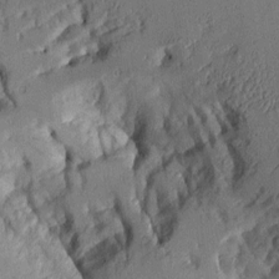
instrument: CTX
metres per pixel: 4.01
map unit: Aa
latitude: 9.4427
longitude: -127.2537
